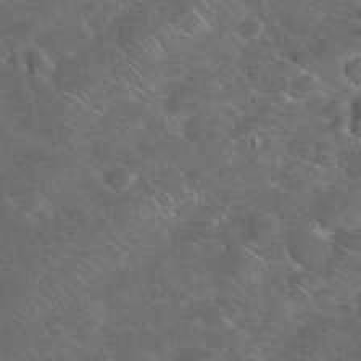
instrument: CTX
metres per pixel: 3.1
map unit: eHh
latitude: 38.3089
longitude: -64.7057
